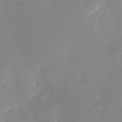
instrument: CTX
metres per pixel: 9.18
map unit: Nhu
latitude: -30.1228
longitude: -77.5938
